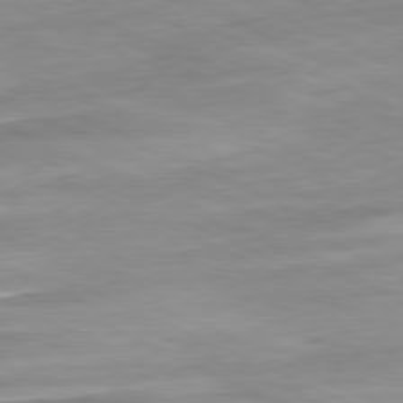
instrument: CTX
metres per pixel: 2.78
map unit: Ap
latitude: -81.4077
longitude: -87.5560
